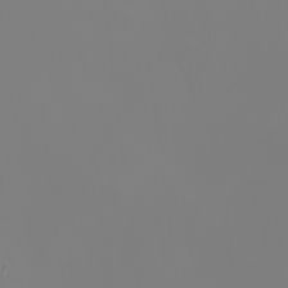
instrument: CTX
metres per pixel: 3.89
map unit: Nhu
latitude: -6.4629
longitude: -84.4034
